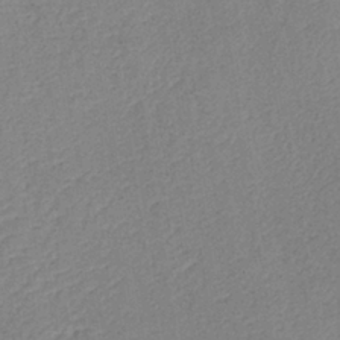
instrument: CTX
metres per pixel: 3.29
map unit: lHb
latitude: -37.1242
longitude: 72.3495
